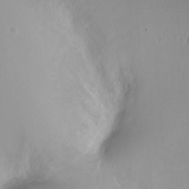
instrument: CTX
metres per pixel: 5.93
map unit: Ht
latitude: -3.2564
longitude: -28.8947
